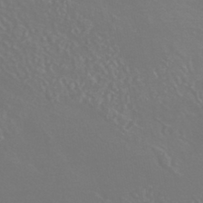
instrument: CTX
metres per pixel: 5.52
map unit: HNhu
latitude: -42.8219
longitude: 94.1983
